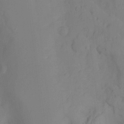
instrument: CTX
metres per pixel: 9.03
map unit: Ht
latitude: -11.1998
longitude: -39.1781
